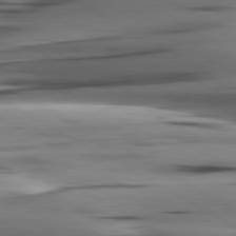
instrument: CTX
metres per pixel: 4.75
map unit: lApd
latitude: 80.6490
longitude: -122.2711
